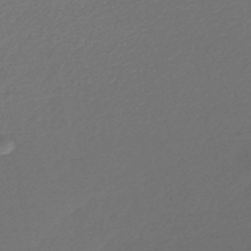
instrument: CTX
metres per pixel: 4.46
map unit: lHb
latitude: -45.8233
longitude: 57.0864
